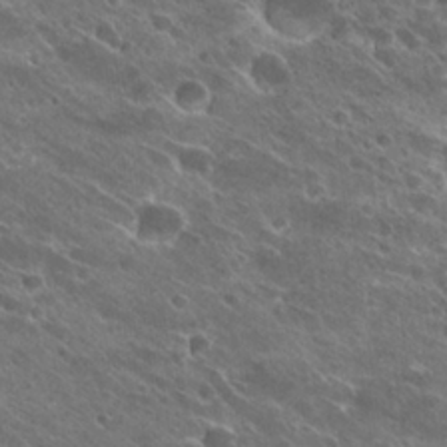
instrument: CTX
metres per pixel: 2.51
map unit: Hto
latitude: 27.2537
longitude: -41.8772
